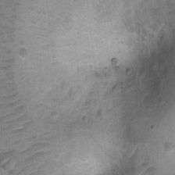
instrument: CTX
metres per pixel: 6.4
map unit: Ht
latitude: 4.0822
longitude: -29.4426
